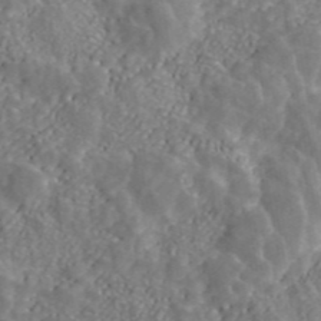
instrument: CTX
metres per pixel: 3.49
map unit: ANa
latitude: 43.7261
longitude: 25.8989
